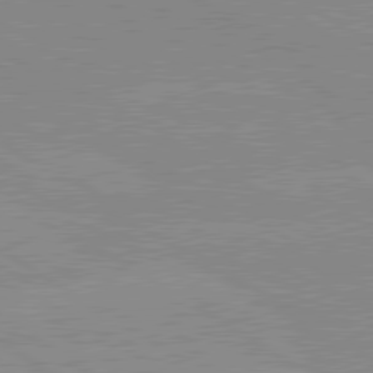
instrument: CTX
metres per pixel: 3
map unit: lApd
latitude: 80.0255
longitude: -125.6505
